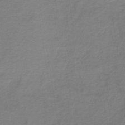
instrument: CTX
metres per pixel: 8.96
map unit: lHb
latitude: -41.4643
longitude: 52.5195
